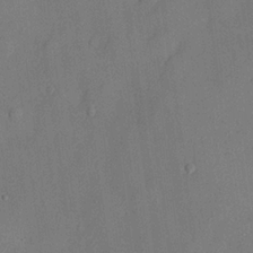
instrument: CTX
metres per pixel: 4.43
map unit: lHvf
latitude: 21.7450
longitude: 145.5966
